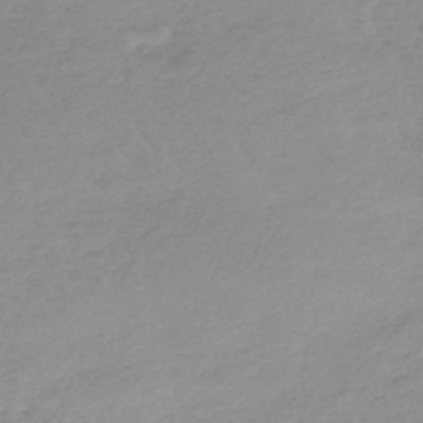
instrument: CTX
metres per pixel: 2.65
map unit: lHb
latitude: -44.2928
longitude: 70.0283
